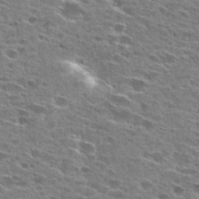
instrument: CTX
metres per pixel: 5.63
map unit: Hto
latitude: 28.2900
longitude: -45.8583
